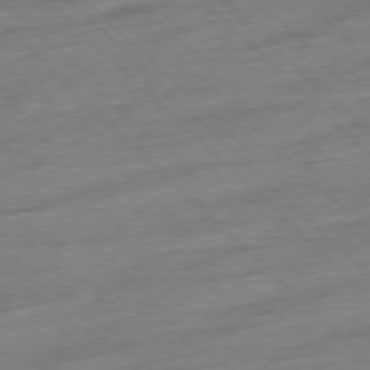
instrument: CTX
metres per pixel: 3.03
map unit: Ap
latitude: -77.6533
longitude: -98.6112
